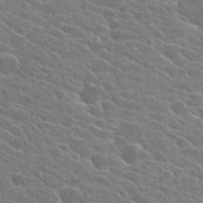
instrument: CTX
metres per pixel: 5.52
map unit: Hto
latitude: 25.0458
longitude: -40.8757
